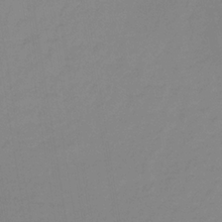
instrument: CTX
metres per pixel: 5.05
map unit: lHb
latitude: -33.0865
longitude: 67.2187
